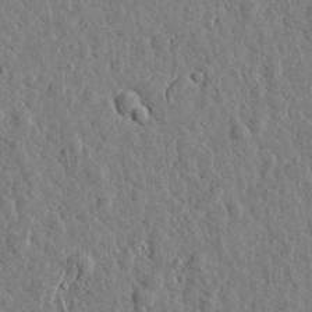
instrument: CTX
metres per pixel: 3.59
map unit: Htu
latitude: 0.8758
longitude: -178.8380
